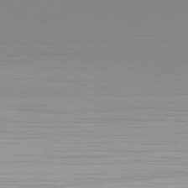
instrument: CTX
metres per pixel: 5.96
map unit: Hpe
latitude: -81.5399
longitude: 19.6533
